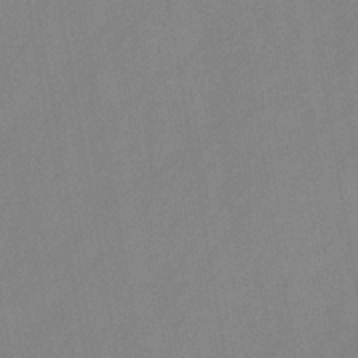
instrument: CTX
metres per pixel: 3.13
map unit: HNb
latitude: -45.5210
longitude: -39.8205
